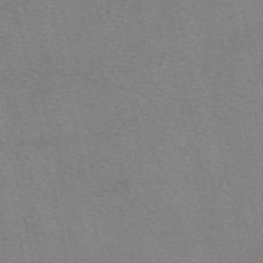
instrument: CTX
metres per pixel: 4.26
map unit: eAb
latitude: 50.4979
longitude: 105.7288
